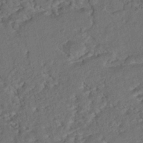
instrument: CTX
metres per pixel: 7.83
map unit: ANa
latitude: -42.2928
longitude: 108.5007
